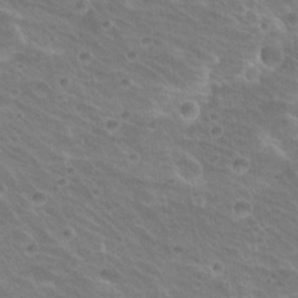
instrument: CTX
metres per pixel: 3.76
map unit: Hto
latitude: 20.4601
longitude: -32.8758
